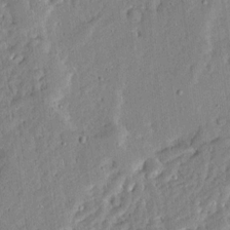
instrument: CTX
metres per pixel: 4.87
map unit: Ave
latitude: 13.1592
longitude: -136.9892
